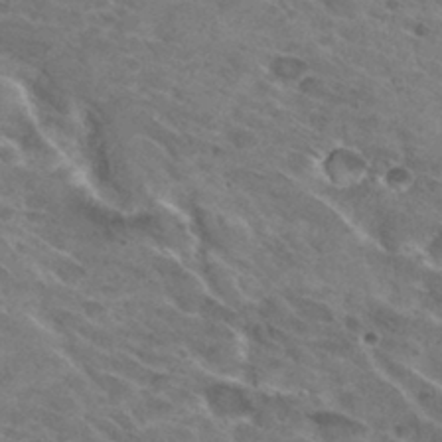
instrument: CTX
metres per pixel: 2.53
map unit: Hto
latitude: 30.6680
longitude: -45.7260
